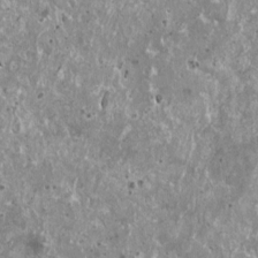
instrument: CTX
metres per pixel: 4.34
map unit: HNhu
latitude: 2.6301
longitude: 5.7666
